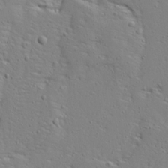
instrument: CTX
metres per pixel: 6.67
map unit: Ave
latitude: 13.4616
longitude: -137.4616
